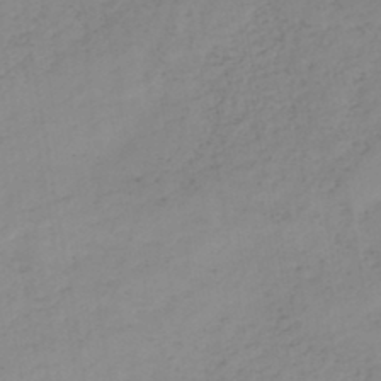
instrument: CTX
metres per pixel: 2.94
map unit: HNb
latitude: -44.5196
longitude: -43.9528
